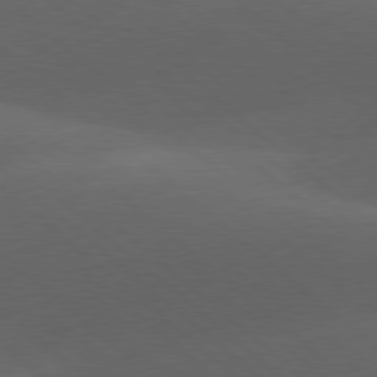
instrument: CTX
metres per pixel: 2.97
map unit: lApd
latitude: 78.1956
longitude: -52.3467
